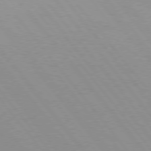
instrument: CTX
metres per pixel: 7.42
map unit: Hpe
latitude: 75.6127
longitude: -143.7261
